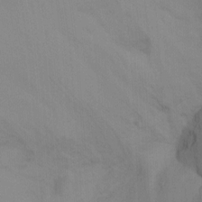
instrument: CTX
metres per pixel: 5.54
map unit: Ht
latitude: -17.3132
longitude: -47.4049
